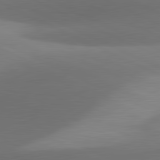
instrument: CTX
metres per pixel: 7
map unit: lApd
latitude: 81.2537
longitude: 131.4643
